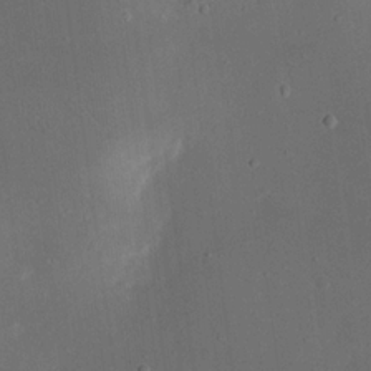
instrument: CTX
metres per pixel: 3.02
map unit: eHh
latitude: 18.1766
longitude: -70.8191
